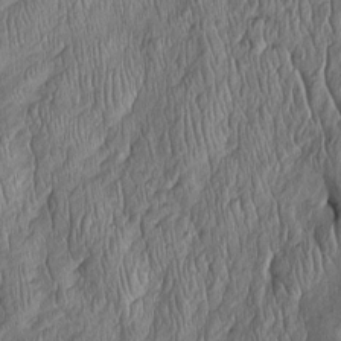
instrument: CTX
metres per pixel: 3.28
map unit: Htu
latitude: -5.6910
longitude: 156.3495
